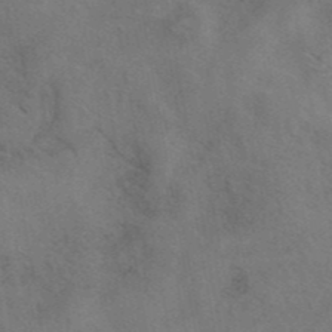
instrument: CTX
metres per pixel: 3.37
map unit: eAb
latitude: 42.3089
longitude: 107.7667
